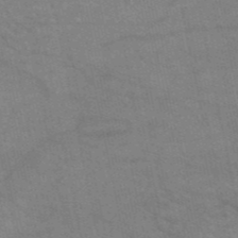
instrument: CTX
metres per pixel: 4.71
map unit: HNb
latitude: -52.8597
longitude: -44.1955
